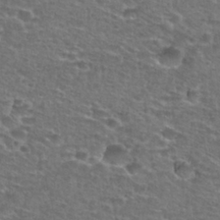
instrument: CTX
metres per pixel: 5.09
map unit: Nhu
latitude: 28.6490
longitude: -49.2159
